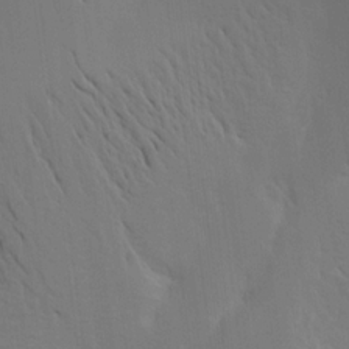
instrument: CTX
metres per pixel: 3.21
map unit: Aa
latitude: 15.3104
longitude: -147.5938
